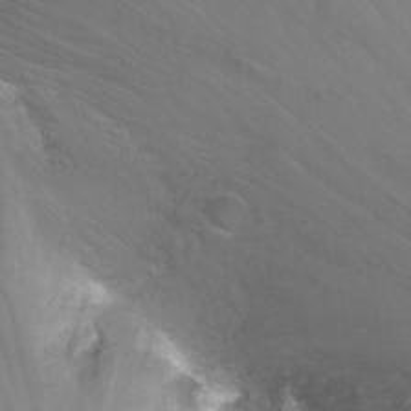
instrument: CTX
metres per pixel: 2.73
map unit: Nhu
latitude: -7.8611
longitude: -41.7449
